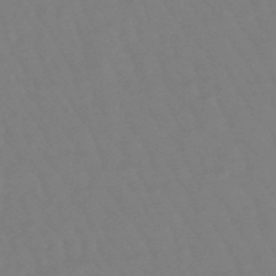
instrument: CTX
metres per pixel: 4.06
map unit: lHb
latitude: -48.9731
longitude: 78.6518
